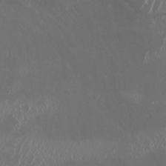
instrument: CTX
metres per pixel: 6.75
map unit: Nhu
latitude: -6.4440
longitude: -91.0081
